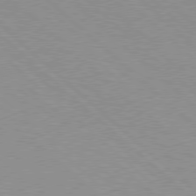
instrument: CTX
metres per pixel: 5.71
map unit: Hpe
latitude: 77.9339
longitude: -153.7072
